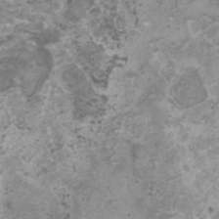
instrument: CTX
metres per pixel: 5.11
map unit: HNhu
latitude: -0.1984
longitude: 3.0108
